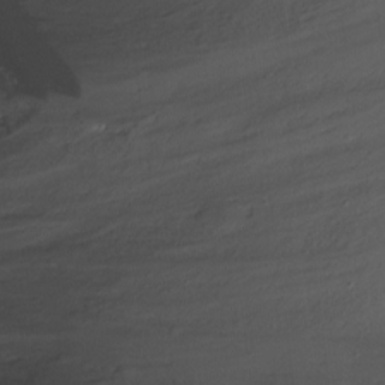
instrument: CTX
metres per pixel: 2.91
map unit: Nhu
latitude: -7.1620
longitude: -44.9702
